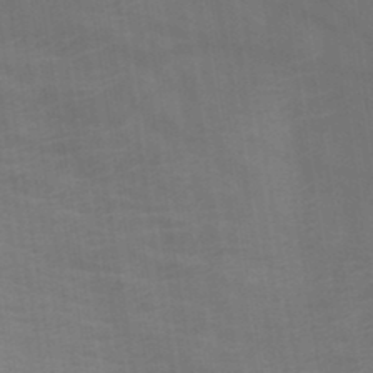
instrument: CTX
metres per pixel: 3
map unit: HNb
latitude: -45.1053
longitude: -45.0836
